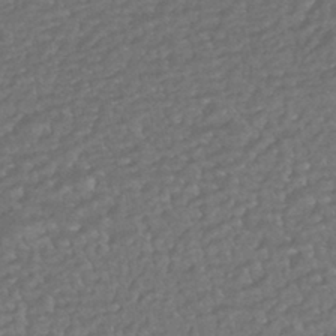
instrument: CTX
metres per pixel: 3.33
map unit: HNhu
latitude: -43.7288
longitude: 98.2739
